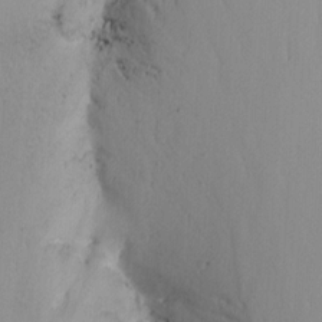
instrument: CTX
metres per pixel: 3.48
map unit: Nhu
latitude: -6.1417
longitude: -67.2914
